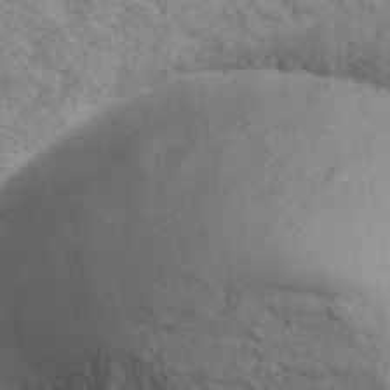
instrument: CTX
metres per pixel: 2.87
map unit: Ave
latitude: 41.5749
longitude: -109.7260
